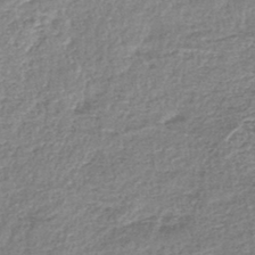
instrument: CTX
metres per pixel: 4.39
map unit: lHb
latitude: -44.1984
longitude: 77.6155
